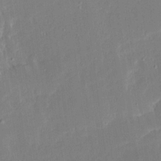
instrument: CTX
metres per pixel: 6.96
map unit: Ave
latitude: 15.9151
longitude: -139.0269
